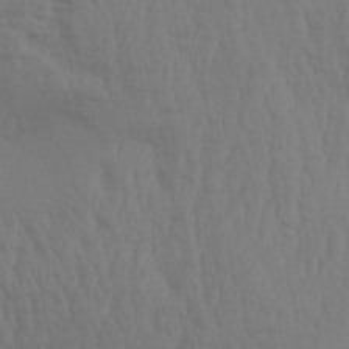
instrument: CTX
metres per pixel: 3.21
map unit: Aa
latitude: 31.9717
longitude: -135.8961
